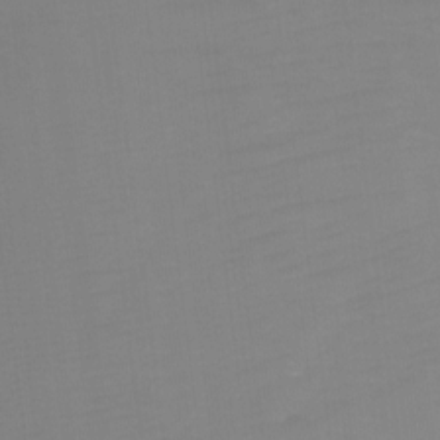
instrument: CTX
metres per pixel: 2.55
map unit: Ht
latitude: -3.7288
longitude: -27.6883
